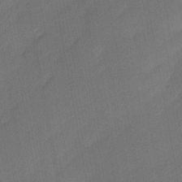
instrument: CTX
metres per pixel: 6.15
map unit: Ave
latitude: -0.3685
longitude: -113.9717
